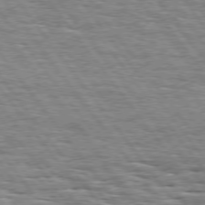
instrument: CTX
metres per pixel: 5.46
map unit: Hpe
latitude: 74.7246
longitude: -138.7435
